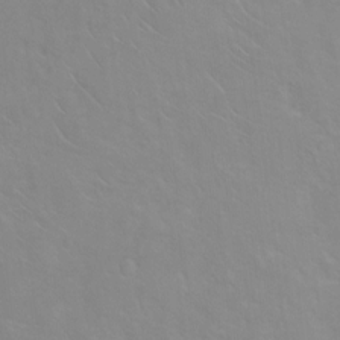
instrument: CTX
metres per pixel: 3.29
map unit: Ht
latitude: 0.8380
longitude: -32.9136
